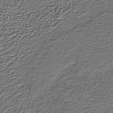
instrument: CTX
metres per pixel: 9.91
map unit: lHb
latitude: -39.8045
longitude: 53.2187
